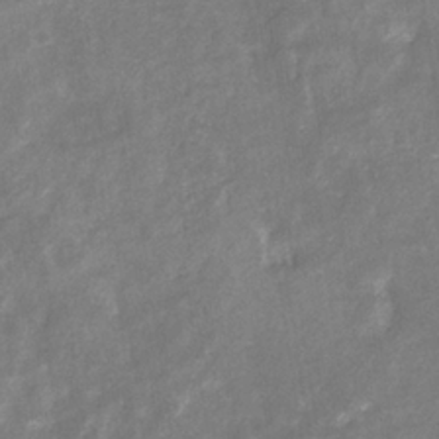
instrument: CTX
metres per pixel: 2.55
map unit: eHb
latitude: -33.6722
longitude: 73.5210
